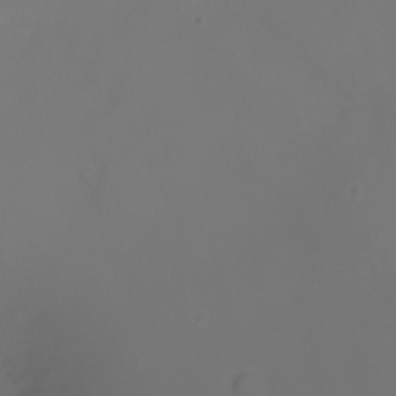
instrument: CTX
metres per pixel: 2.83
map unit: Nhu
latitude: -5.7855
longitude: -79.8773
